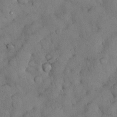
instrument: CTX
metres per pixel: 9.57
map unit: Nhu
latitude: 28.6679
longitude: -70.9325
